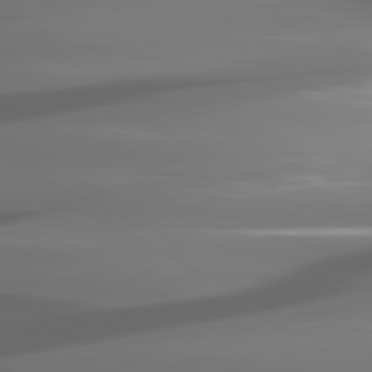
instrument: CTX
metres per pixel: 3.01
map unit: lApd
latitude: 81.1781
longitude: -140.3278
